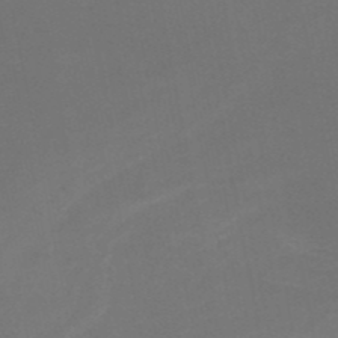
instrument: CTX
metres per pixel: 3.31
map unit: HNb
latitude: -50.1417
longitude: -45.8394
